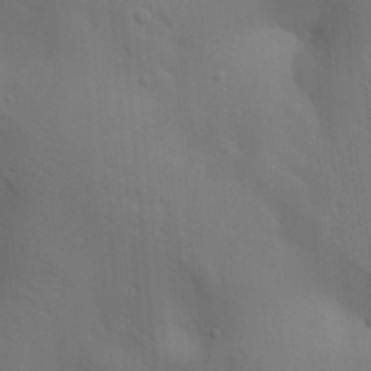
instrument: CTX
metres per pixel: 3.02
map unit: lAa
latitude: 18.4223
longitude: -139.0080
